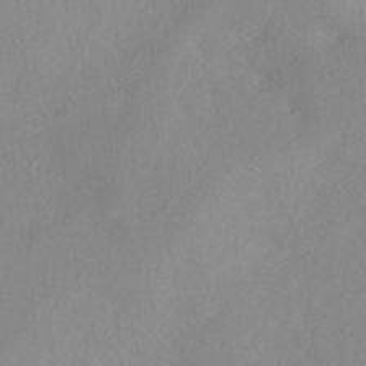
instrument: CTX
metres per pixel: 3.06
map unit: ANa
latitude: 37.9528
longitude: 23.5966
